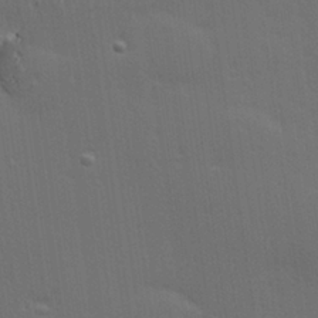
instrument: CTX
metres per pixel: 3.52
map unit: Hve
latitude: 27.7450
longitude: -92.9702
